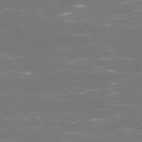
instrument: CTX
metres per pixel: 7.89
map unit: Hpe
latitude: 72.8947
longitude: -126.4223
